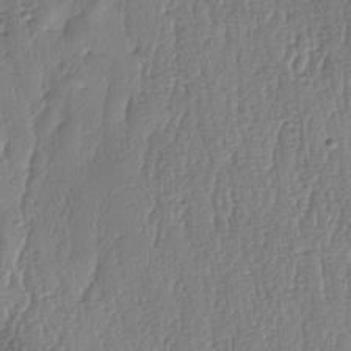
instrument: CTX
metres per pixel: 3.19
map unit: lAa
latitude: -7.8422
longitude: -129.6316
